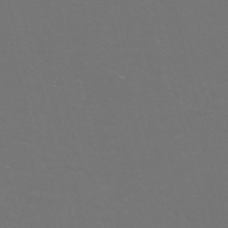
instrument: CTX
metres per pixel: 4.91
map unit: Nve
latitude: -57.3509
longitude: 52.4062
